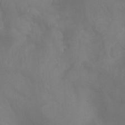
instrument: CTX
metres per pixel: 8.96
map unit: Ht
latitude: 2.2900
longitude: -25.0647
